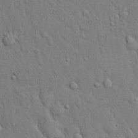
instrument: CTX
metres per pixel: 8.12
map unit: eHh
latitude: 19.5371
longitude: -61.4993
